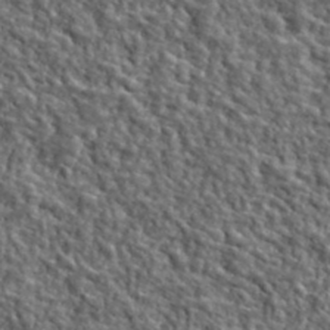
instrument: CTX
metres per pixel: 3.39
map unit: lHvf
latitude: 40.4223
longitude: -86.9136
